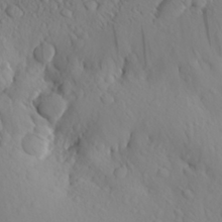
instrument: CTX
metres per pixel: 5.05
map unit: Aa
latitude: 26.6302
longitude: -144.7624
